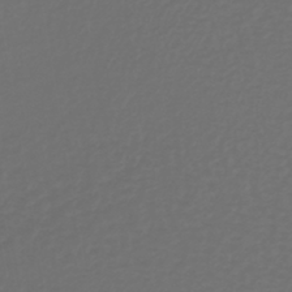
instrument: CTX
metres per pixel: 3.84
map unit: lHb
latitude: -39.4077
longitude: 63.0297
